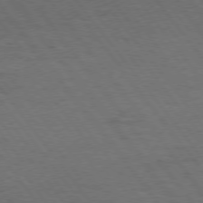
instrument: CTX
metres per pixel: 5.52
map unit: Hpe
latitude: 74.8002
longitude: -141.4993
